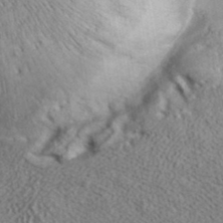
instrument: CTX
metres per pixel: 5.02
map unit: ANa
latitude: 35.7449
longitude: 14.9164
